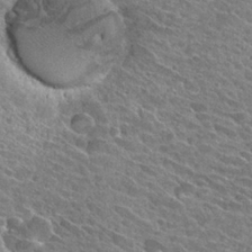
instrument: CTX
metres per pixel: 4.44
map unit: Hto
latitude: 25.5371
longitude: -40.8757
